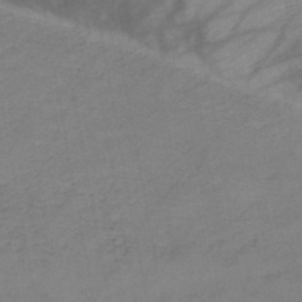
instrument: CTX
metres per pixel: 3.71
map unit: HNb
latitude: -45.6911
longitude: -40.4601
